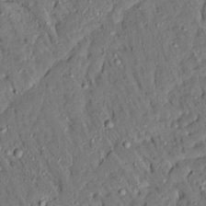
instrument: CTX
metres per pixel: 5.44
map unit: Ave
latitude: 14.7625
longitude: -140.3089
